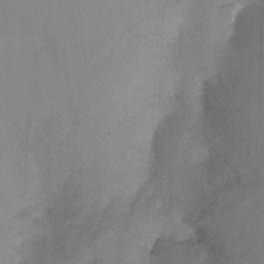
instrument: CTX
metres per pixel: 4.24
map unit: Nhu
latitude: -13.8422
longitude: -57.1403
